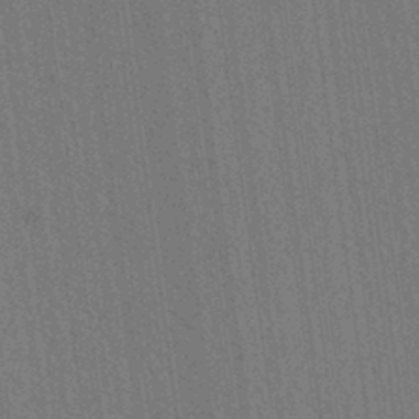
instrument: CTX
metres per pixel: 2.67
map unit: lAvf
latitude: 7.3293
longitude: 164.5007
